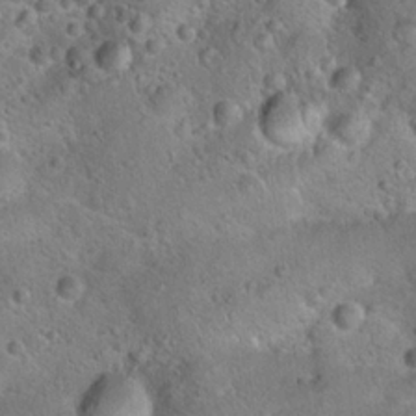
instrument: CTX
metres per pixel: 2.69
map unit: Hto
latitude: 20.9325
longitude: -50.3278
